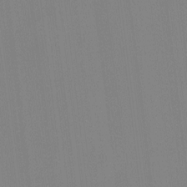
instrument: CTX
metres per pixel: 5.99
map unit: HNhu
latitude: -1.6722
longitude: -6.9703
